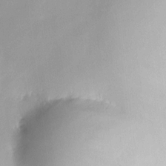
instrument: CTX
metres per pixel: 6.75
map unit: HNhu
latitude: 8.0822
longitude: 8.9542
